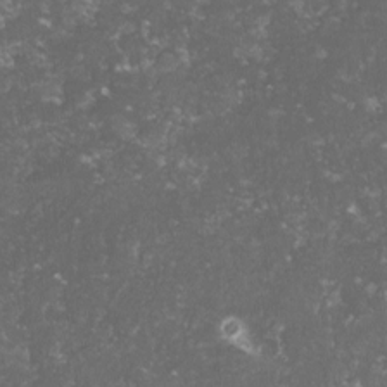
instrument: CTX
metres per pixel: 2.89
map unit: lHvf
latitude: -15.1054
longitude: -99.5938
